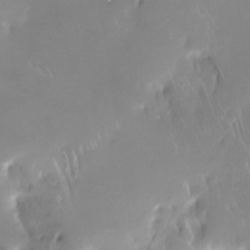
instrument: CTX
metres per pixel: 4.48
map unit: Nhe
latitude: -27.4643
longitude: -110.8569
